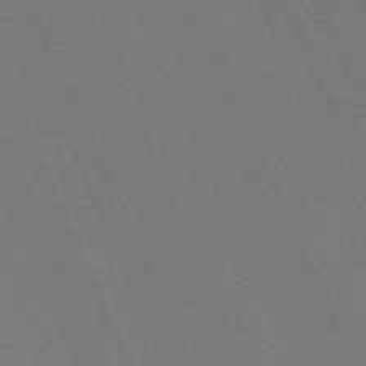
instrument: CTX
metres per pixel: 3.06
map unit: Nhu
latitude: -68.2739
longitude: 39.0676
